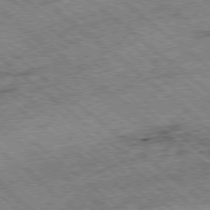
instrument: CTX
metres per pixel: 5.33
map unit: Ap
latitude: -78.7652
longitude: -51.5182
